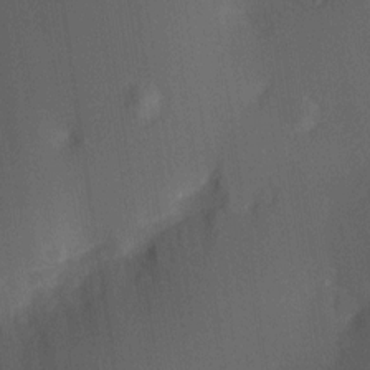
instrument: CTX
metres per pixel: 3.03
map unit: Hve
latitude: 13.2537
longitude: -89.8584
